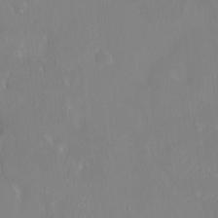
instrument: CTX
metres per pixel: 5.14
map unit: HNhu
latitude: 6.6301
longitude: 2.5762
